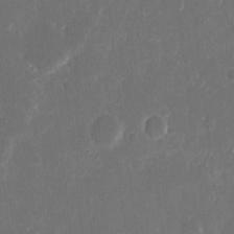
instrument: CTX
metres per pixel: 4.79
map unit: eHh
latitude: 8.5924
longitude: -68.9703
